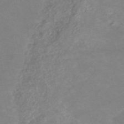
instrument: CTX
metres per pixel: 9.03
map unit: HNb
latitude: -53.1809
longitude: -45.9528
